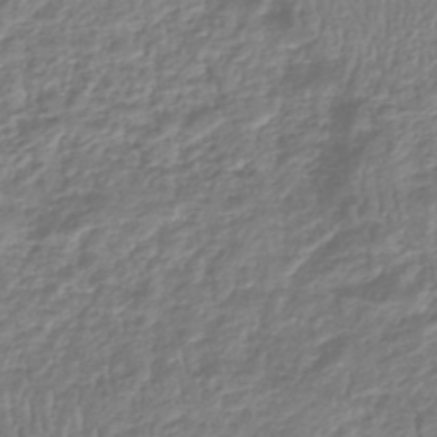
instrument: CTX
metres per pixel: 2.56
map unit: HNhu
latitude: -46.5384
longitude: 103.3510
